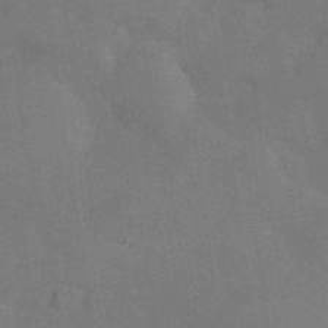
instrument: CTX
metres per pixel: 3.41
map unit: Hve
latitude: -31.6911
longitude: 95.5210
